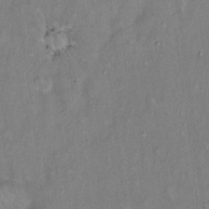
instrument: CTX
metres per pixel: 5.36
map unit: Hto
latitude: 14.4790
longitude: -59.0647
